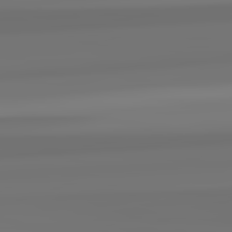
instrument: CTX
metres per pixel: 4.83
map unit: lApd
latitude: 82.7057
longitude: 171.3699
